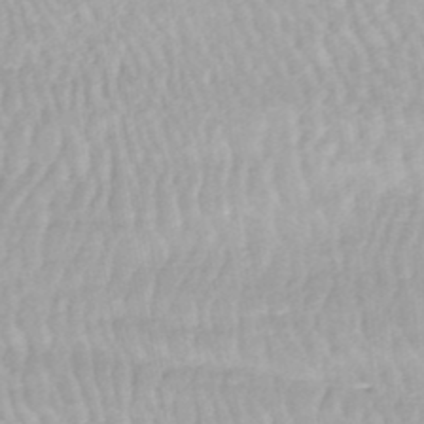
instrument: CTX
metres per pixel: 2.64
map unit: ANa
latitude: -44.7652
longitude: 104.5573
